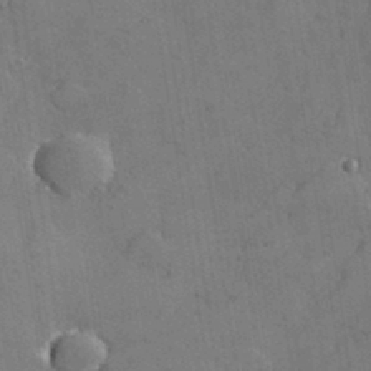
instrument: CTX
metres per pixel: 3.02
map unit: lHvf
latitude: 35.3103
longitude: -91.6694
